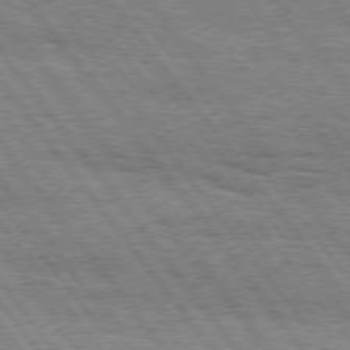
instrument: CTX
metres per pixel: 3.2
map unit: Hpe
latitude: 75.2726
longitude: -152.9703
